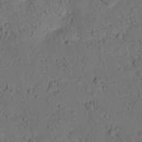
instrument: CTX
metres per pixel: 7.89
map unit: lHvf
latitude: 13.8583
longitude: 178.5007
